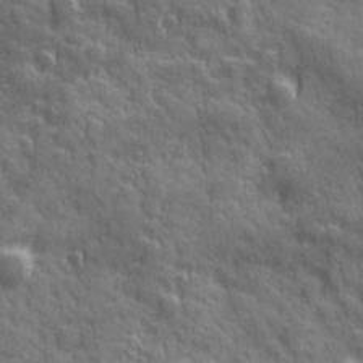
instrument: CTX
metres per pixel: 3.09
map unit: Ave
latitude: 19.6882
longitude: -132.4979
